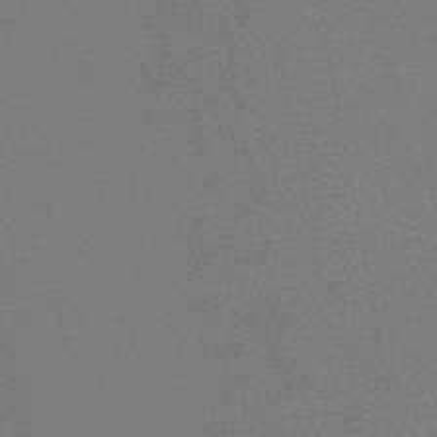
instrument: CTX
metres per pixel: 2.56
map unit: HNb
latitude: -46.2172
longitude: -39.7638
